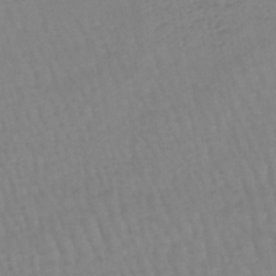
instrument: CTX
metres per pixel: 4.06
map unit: eHb
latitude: -45.1053
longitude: 80.5952
